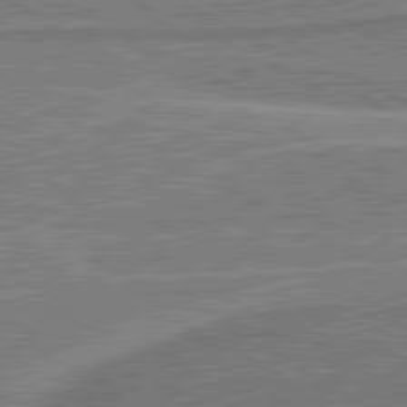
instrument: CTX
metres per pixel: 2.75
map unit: lApd
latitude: 81.0458
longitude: 142.8030
